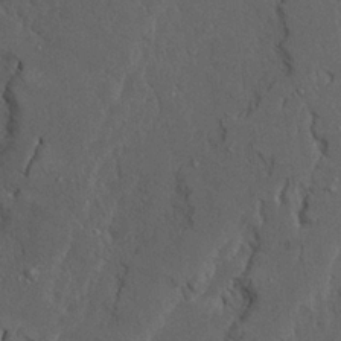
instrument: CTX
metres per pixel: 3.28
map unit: Ave
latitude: 23.5182
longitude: -130.7058
